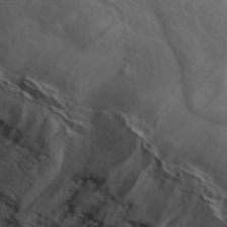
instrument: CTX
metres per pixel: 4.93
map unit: ANa
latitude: 41.8583
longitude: 16.5763
